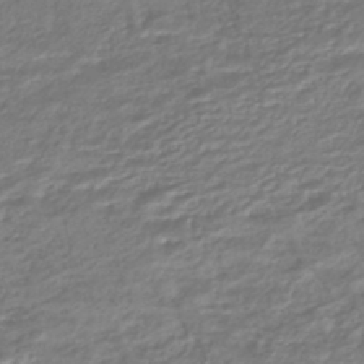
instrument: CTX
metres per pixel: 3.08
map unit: HNhu
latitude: -45.1242
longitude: 96.4629
